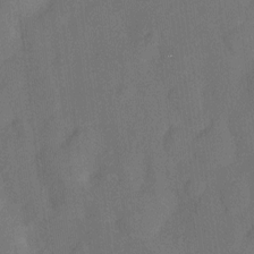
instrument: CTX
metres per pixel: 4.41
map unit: Nhu
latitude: -14.0850
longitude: -24.1955
